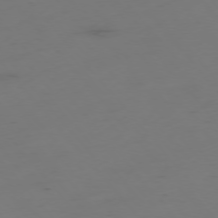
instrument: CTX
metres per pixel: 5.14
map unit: Hpe
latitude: -76.0472
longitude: -9.9150
